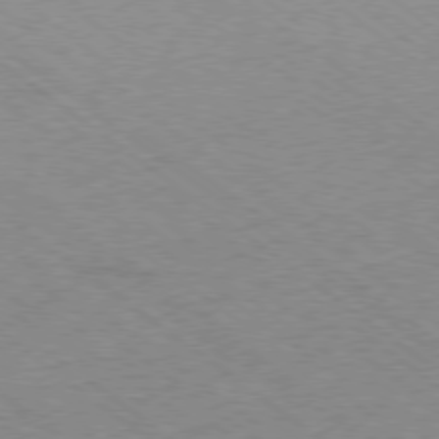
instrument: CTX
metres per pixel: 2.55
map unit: Hpe
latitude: -79.0297
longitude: -14.7247
